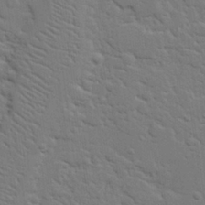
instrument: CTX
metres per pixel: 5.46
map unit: eHh
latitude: 26.1956
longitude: -81.6316
